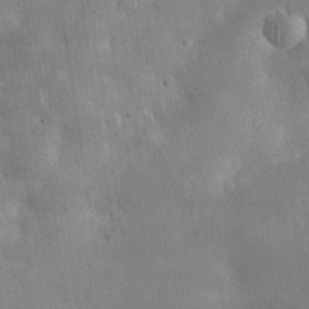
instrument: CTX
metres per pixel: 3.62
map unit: eHh
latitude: 26.2901
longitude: -68.1011
